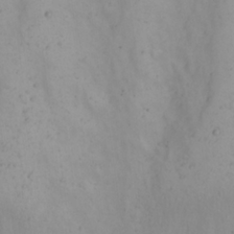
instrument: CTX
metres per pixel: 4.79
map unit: Nhu
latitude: 22.3089
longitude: -66.1388
